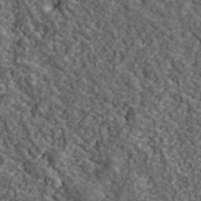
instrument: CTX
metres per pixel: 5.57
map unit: lHvf
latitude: 39.8394
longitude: -88.0633
